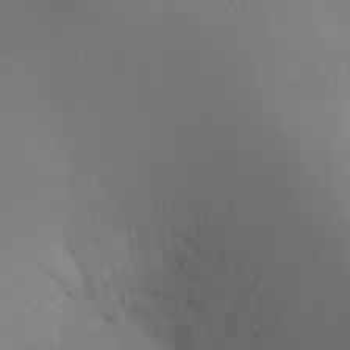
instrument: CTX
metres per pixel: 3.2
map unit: Ht
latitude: -5.5399
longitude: -25.6882
